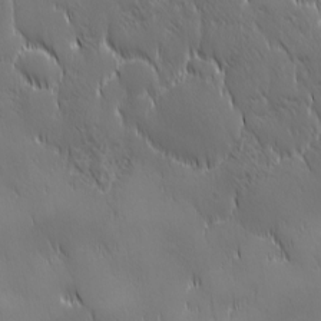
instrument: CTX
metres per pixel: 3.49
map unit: Ave
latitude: 1.9717
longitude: -113.2348
